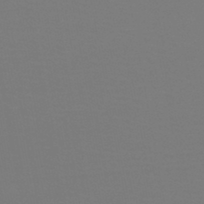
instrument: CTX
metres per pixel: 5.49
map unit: HNb
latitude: -46.7652
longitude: -44.4601
